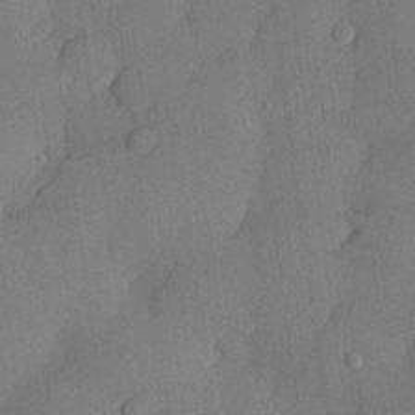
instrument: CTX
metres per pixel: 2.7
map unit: lHvf
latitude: 21.8206
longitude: 145.3510
